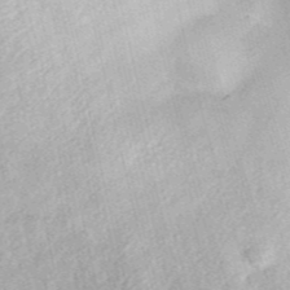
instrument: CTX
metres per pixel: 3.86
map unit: ANa
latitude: 36.7246
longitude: 15.0109
